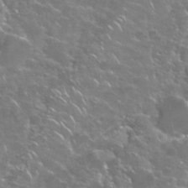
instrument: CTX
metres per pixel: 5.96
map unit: Nhu
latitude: 28.7813
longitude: -60.5923
